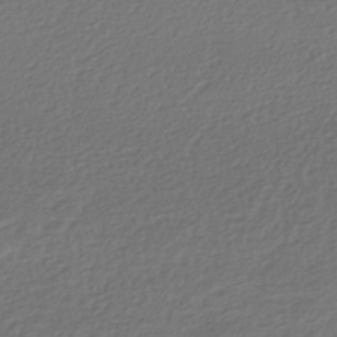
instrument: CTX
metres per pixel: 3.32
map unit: HNhu
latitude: -43.5966
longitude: 97.1998
